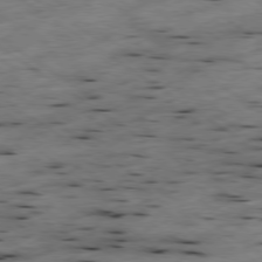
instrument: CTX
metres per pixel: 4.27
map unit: Hpe
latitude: -78.6896
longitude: -21.1781
